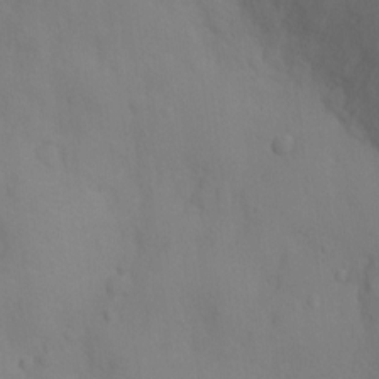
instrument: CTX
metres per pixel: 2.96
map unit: Ht
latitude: -4.3684
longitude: -25.8016
